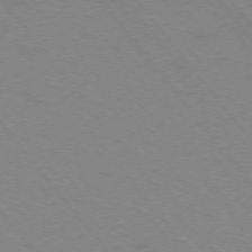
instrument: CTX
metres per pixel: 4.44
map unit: Ap
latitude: -75.4644
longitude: -69.7450
